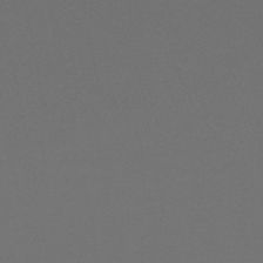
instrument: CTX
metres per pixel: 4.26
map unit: HNb
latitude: -47.6155
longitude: 56.0283
